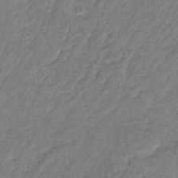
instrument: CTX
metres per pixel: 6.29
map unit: eHb
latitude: -38.3306
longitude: 81.2943
